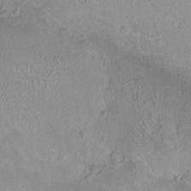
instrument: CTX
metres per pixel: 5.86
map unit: HNhu
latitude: 6.6113
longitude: 3.3320
